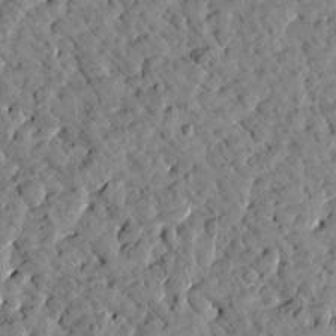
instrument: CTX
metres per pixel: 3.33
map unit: Htu
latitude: 1.8016
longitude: 179.7099
